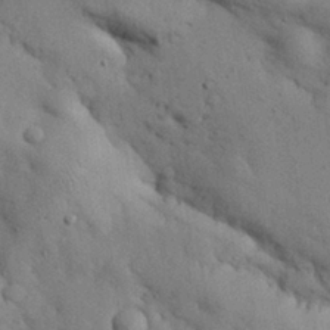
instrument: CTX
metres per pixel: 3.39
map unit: Nhu
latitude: 27.0836
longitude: -71.4615
